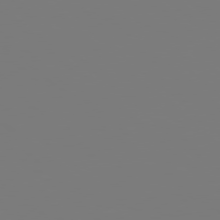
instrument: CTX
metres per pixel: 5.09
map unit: Hpe
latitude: 77.8583
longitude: -138.1200
